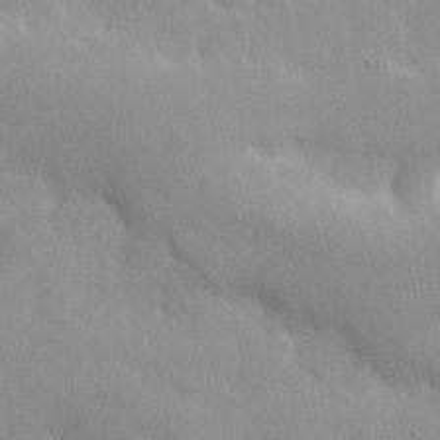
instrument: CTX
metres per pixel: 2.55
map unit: Nhe
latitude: -2.0472
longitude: -59.6883
